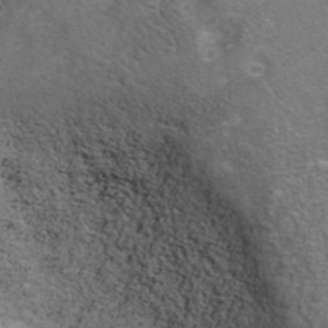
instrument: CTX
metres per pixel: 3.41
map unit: ANa
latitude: 39.6505
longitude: 22.7463
